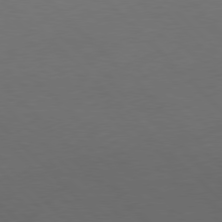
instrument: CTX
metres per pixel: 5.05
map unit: Hpe
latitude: 77.2537
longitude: -125.5371
